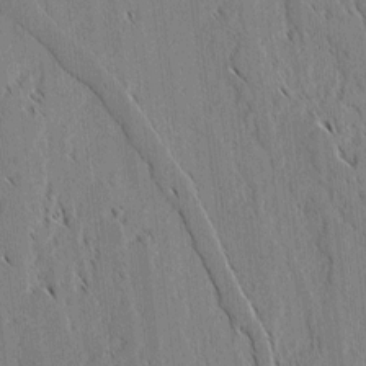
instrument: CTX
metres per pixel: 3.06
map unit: lAvf
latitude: 1.8016
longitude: -106.2145
